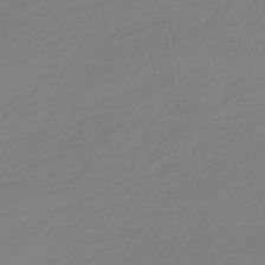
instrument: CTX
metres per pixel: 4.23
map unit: eHb
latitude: -48.2362
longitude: 84.6140
